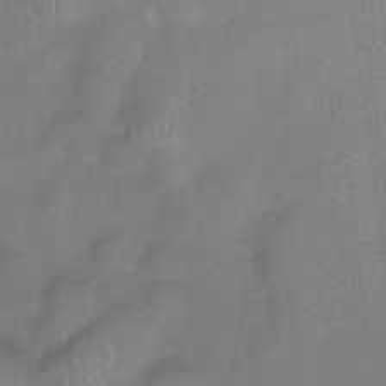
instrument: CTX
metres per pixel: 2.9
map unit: Ht
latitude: -5.6155
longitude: -19.7449
